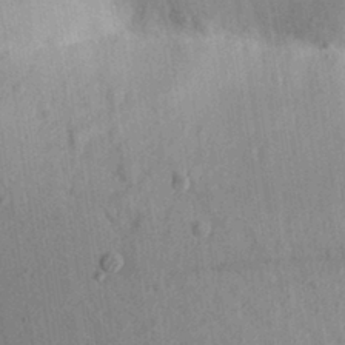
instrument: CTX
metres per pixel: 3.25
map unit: Aa
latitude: 29.3670
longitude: -146.8947
